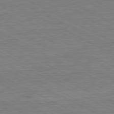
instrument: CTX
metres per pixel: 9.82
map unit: Hpe
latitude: -81.2376
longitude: 17.8612
